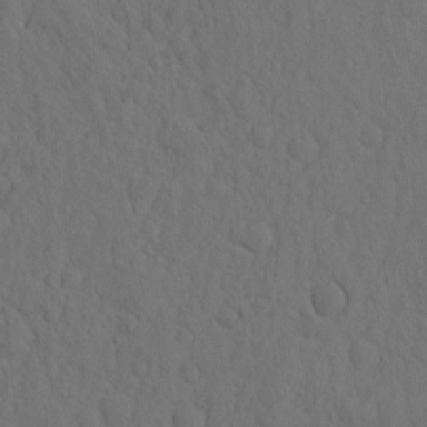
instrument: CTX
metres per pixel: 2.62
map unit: eHh
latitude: -1.9367
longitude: 18.0283
